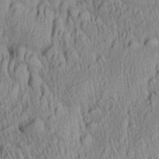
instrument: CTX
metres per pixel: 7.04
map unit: Aa
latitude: 28.0255
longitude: -137.2915
